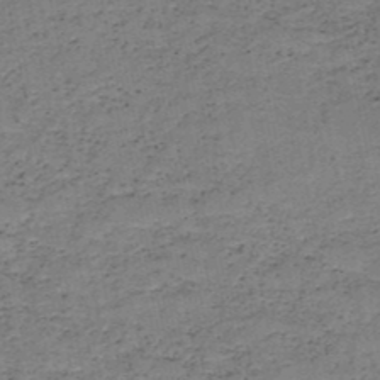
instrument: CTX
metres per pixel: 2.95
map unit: HNb
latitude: -49.4644
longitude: -39.8016
